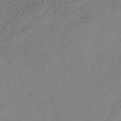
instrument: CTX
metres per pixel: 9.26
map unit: Hve
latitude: -34.9731
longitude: 88.7652
